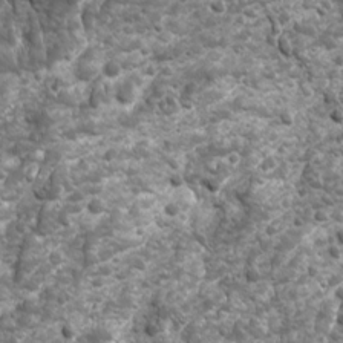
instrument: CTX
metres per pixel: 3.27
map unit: Ave
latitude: 16.5924
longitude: -132.8002
